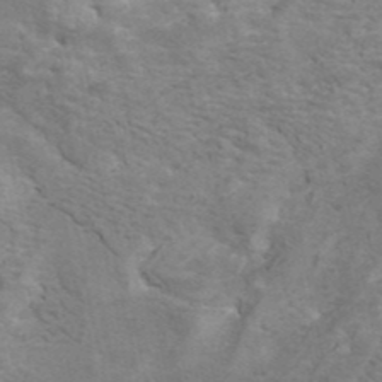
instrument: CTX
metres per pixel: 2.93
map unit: ANa
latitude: 42.2334
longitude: 15.4266
